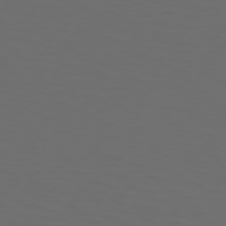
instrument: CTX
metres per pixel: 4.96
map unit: Hpe
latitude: 73.9151
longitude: -126.1011
